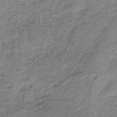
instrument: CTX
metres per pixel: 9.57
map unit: HNb
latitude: -34.7463
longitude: 56.7841
